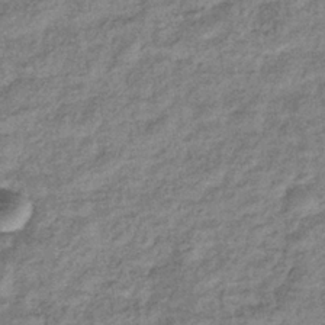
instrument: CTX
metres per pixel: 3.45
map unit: eHb
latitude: -37.5777
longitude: 78.9730
